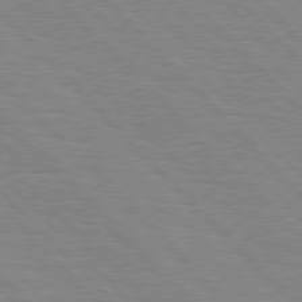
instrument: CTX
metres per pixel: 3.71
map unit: Hpe
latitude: 76.7057
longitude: -126.9514
